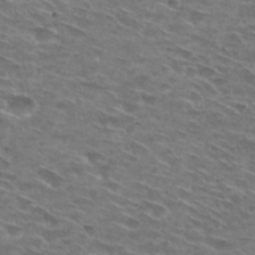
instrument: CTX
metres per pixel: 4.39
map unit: Hto
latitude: 29.5749
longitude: -46.4979
